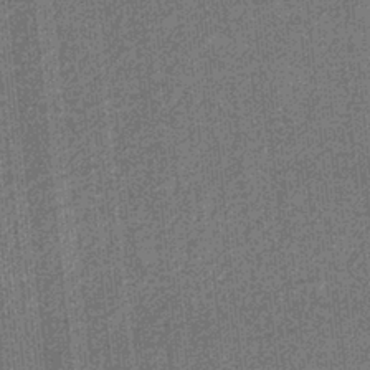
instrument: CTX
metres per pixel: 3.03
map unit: eHb
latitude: -31.6533
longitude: 73.5021
